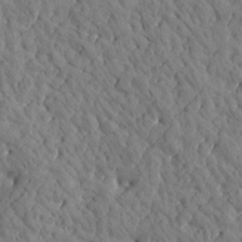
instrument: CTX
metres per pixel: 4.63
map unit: Htu
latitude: 1.1025
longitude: 179.0864
